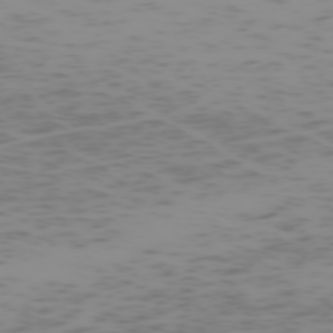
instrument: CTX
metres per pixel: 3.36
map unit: Hpe
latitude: -74.3307
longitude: 7.7288
